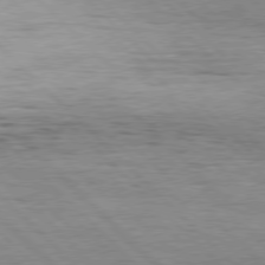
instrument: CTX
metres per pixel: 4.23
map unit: Hpe
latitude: 77.0458
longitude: -127.6694
